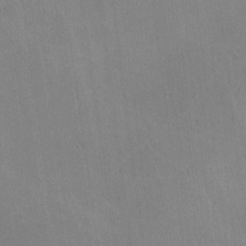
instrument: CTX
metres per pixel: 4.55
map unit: lHvf
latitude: -10.5763
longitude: -102.0255
